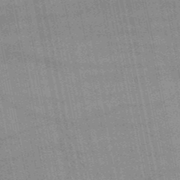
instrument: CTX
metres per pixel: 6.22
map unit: lHb
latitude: -48.7086
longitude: 73.8800
